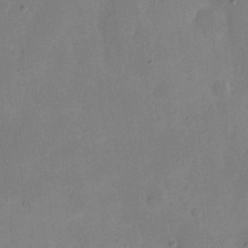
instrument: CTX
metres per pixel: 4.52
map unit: eHh
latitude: 6.4790
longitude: -66.8946
